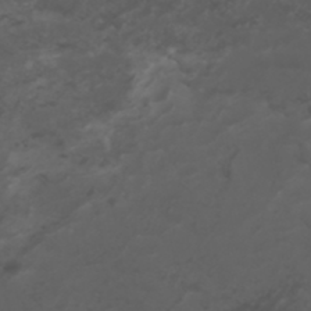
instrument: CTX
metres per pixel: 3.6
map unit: ANa
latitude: 35.9150
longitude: 14.3496
